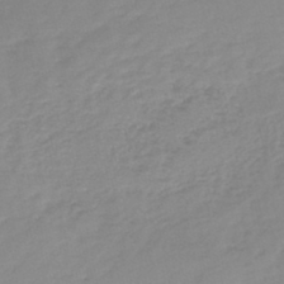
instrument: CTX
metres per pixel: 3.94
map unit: lHb
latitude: -46.1039
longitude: 64.7463
